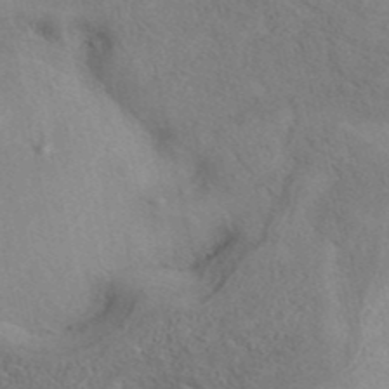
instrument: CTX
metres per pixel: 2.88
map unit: eAb
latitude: 40.7057
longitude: 109.2187
